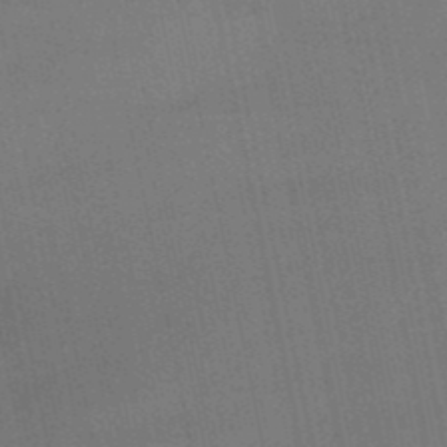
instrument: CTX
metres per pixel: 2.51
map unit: lHb
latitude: -50.7652
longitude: 79.5966
